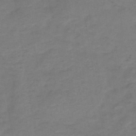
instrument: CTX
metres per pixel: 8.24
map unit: HNb
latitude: -47.3887
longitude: -38.7246
